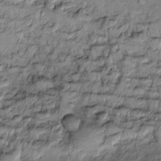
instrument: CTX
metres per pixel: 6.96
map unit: Htu
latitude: -6.0283
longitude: 159.9178
